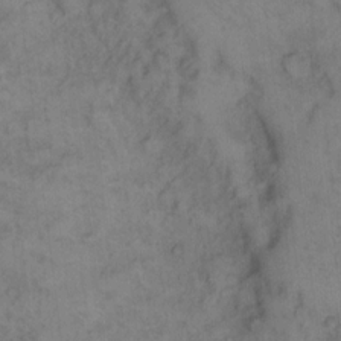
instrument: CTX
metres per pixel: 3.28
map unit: eHh
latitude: 13.7828
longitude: -63.9150
